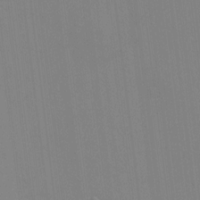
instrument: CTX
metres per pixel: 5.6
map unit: HNhu
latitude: -1.1620
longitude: -6.8191
